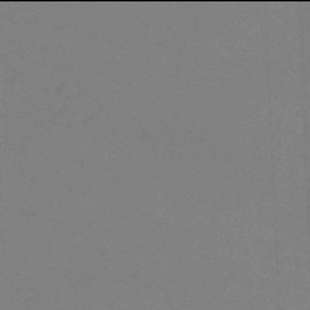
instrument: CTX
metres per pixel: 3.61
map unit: lHb
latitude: -46.0094
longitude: 63.7855
